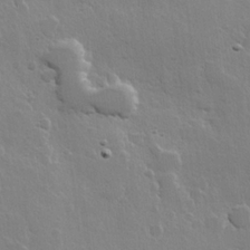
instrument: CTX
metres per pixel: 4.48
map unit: Hve
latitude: 22.5168
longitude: 149.0676
